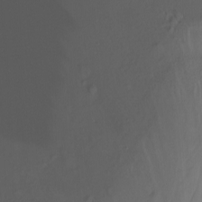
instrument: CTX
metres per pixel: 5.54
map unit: Ht
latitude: -15.1431
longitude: -54.2711
